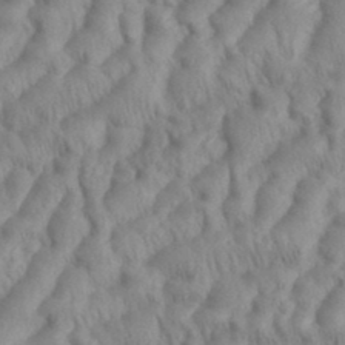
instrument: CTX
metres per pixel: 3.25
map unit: eHh
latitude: 36.1956
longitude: -137.8584
